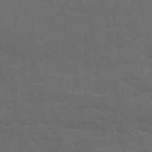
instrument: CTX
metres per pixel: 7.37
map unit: Ave
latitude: 18.7057
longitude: -130.4601
